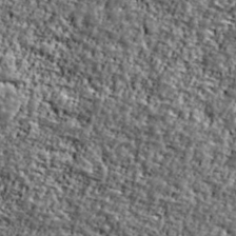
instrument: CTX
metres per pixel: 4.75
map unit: Ave
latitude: 41.9150
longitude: -110.7435
